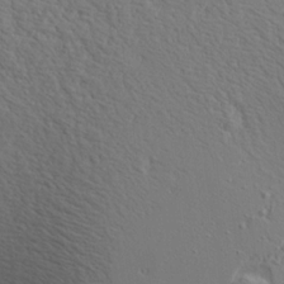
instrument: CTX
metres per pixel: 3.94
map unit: Aa
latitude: 18.8569
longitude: -141.3481
